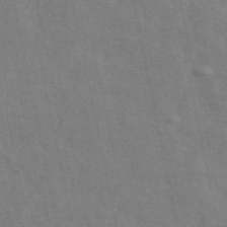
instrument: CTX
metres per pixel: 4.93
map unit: ANa
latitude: 49.6883
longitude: -79.2726
